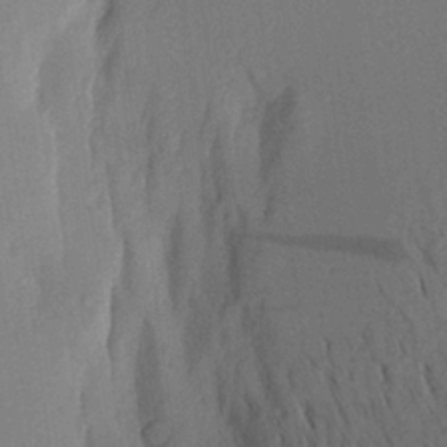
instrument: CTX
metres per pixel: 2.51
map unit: Aa
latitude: 20.3468
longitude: -144.6112
